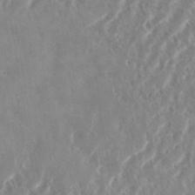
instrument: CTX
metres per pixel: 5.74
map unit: eHh
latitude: 34.8002
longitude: -134.3467
